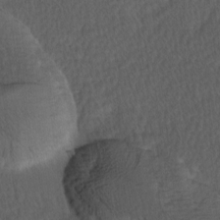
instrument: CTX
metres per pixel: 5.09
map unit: Ave
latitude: 8.6302
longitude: -106.6679
